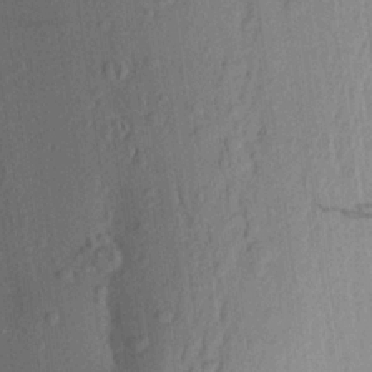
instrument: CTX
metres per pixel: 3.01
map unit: Aa
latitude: 23.0647
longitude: -146.7625
